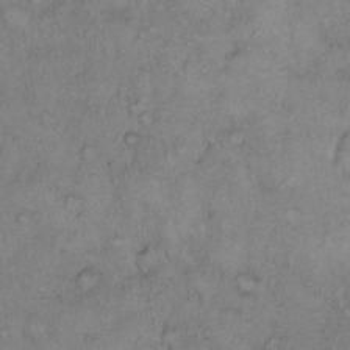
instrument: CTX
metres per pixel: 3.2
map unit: Hto
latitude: 9.8961
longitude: -57.9717
